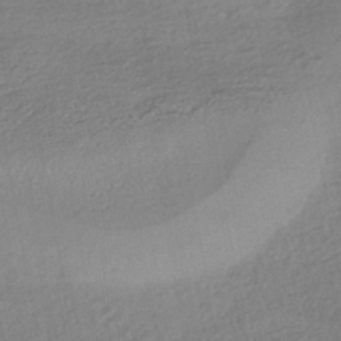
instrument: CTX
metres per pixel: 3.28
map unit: HNhu
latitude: -44.9542
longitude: 95.9367
